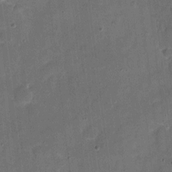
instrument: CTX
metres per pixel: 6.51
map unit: eHh
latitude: 4.7624
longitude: -66.7813
